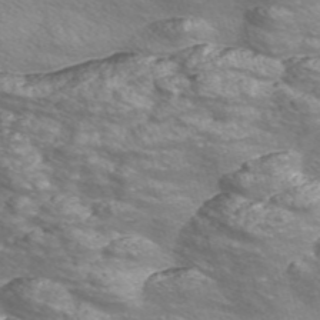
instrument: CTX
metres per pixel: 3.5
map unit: Nve
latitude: -56.4629
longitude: 53.3698
